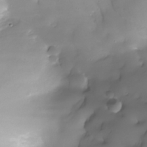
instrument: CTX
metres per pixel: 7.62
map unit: Nhe
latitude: -33.4455
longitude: -116.4034
